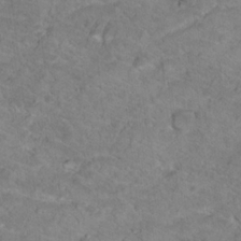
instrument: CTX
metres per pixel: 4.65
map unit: Hto
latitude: 17.9339
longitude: -34.5356
